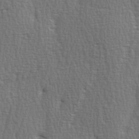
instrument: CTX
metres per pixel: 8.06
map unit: Ave
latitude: 3.1403
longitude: -111.3860
